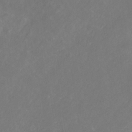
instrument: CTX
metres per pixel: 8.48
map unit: eHb
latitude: -30.6896
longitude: 68.0472
